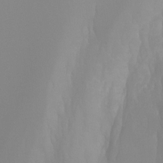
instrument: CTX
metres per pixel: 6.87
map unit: Hto
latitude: -8.0850
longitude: -51.8016
